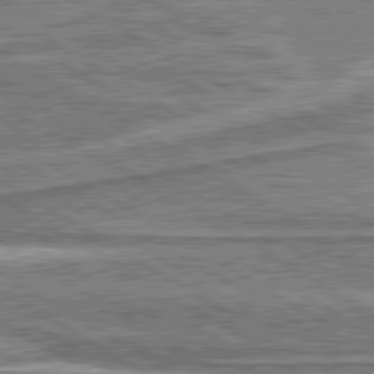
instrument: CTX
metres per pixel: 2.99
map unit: lApd
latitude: 80.3278
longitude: 172.3117
